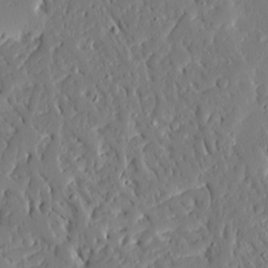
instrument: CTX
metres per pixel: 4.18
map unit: Ave
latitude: 15.6883
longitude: -140.5923
